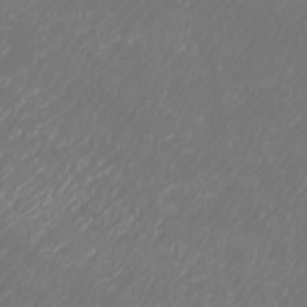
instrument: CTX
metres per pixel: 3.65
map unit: Htu
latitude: -6.3306
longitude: -74.4223
